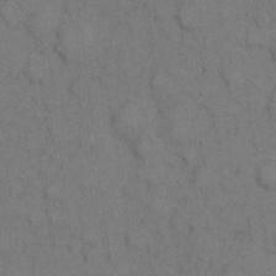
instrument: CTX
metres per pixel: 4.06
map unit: eHh
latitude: 7.6127
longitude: -63.0837
